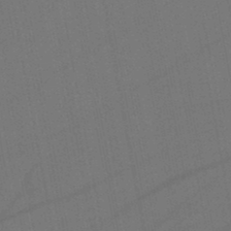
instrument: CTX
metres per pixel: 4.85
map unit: lHb
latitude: -47.4076
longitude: 71.7856
